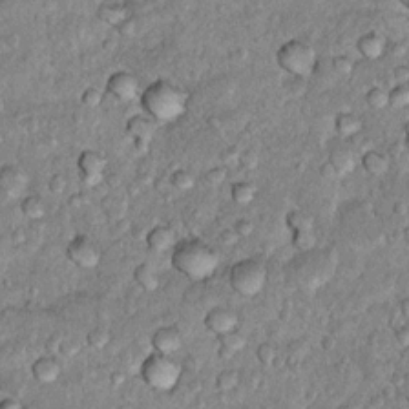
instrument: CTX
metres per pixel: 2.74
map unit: Hto
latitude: 13.8584
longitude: -33.7827
